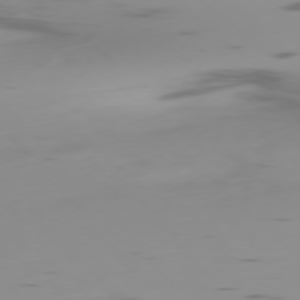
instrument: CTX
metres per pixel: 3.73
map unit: Ap
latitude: -78.3306
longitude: -64.5168
